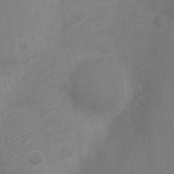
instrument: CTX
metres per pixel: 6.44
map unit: Nve
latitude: -19.8233
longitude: 108.4062
